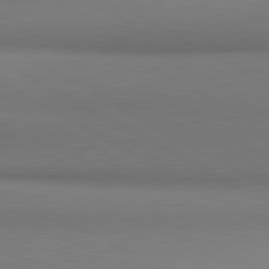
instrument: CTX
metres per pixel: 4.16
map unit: lApd
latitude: 80.8947
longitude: 155.8989
